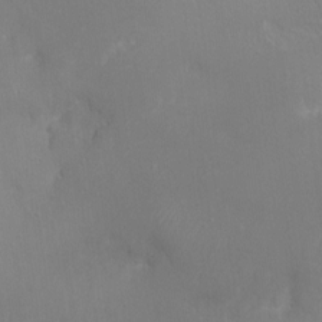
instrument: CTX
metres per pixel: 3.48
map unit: Ht
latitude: -16.8408
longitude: -44.2522
